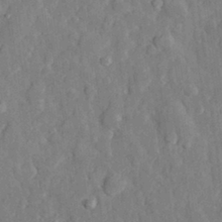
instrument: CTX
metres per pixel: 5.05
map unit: eHh
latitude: 29.4615
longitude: -76.8947
